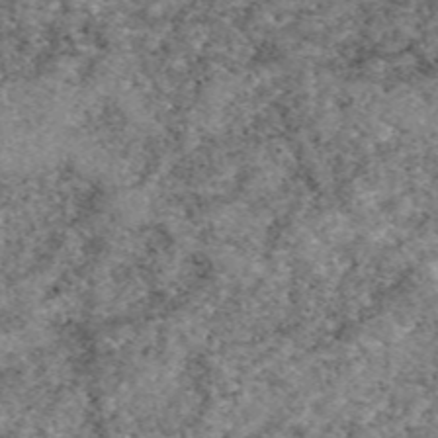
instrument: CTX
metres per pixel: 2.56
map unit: eAb
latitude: 49.5371
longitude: 109.4832
